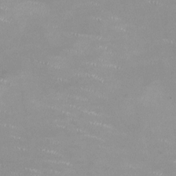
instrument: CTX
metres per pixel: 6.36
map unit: HNhu
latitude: -0.0283
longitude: -2.8002
